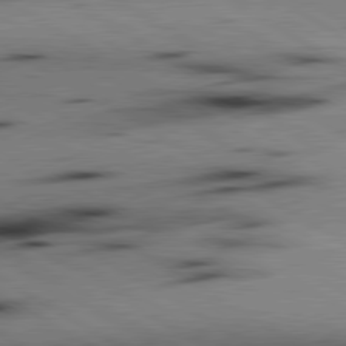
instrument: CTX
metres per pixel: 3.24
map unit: lApd
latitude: 80.2522
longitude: 163.4076
